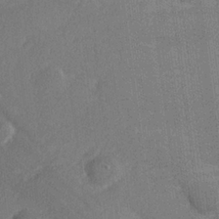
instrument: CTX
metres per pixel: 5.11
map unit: lHvf
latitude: 26.3467
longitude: 141.0297
